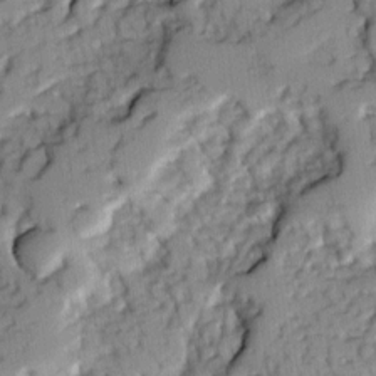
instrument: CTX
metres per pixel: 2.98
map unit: Ave
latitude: 8.5735
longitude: -103.2915
